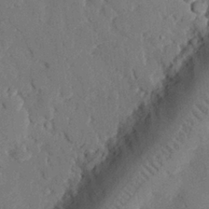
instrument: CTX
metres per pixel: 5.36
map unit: eHh
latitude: 27.8017
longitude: -80.6113
